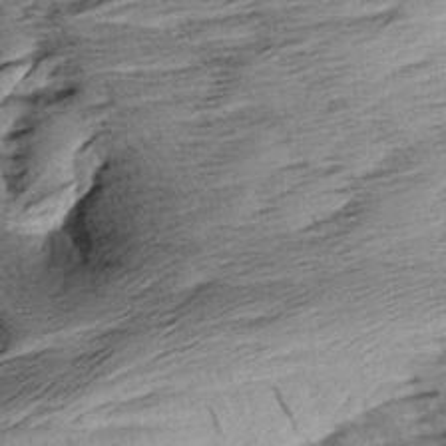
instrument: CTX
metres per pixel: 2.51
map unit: Aa
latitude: 9.0081
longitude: -141.2537
